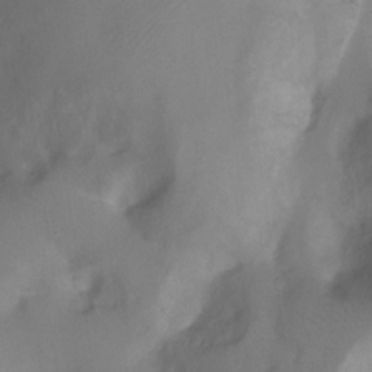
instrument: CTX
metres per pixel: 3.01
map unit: Ht
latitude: -0.6708
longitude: -36.3656
